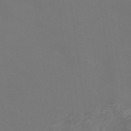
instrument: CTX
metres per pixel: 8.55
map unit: lHb
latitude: -38.7652
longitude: 75.3132
